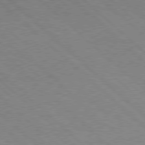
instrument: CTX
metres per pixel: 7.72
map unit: Hpe
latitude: 77.5560
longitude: -155.8583
